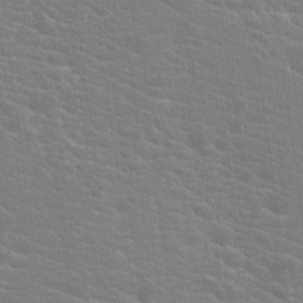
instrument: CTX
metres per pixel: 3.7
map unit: Hto
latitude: 20.2523
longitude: -39.9528
